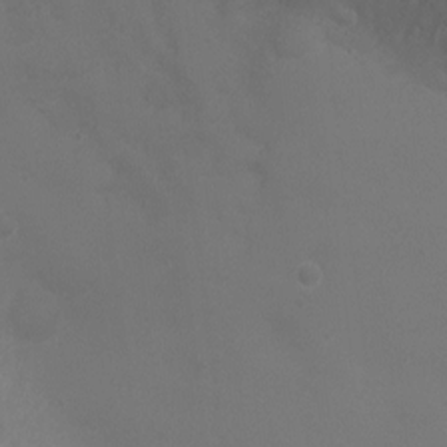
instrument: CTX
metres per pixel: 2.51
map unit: Ht
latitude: 1.0080
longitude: -20.3656
